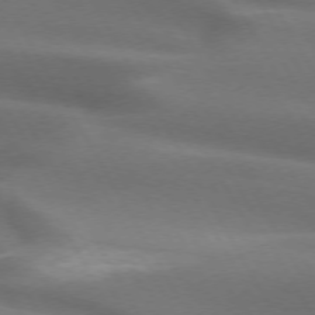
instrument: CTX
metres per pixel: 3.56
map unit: lApd
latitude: 73.0270
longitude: -51.1592
